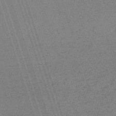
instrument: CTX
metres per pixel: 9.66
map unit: HNb
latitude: -56.0094
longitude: -44.6490
